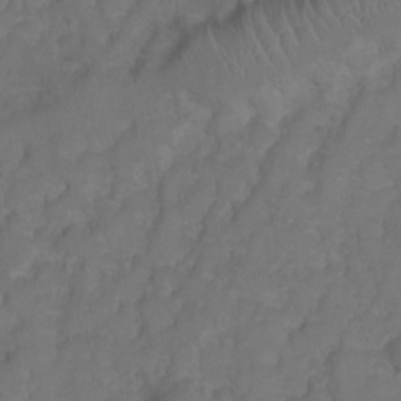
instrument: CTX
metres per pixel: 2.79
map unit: Hto
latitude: 5.5749
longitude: -31.1404
